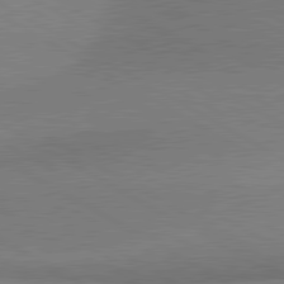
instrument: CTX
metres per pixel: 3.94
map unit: lApd
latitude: 80.5735
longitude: 166.4440
